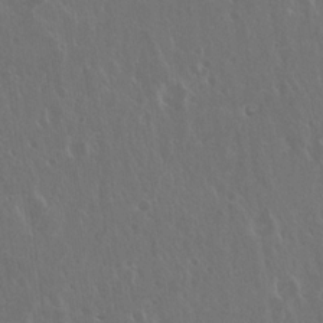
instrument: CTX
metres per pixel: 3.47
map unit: Hto
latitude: 19.2726
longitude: -57.0269
